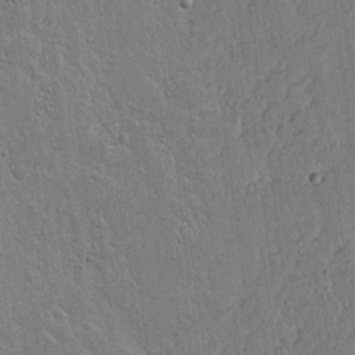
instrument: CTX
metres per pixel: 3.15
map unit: Aa
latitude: 12.4412
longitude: -127.4616
